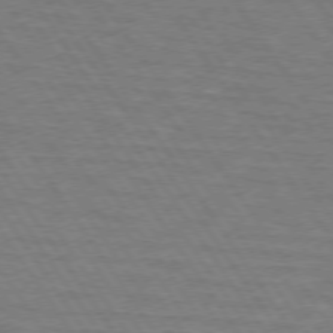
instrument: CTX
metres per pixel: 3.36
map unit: lApd
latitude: 73.7639
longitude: -63.6505
